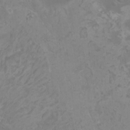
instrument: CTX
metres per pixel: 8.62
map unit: HNhu
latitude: -0.2173
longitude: 4.8219
